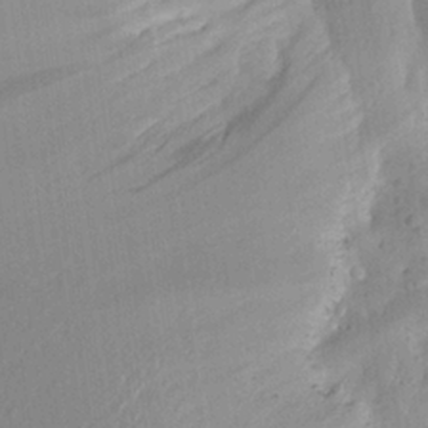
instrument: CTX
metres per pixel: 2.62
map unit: Aa
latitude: 22.5735
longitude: -147.2537
